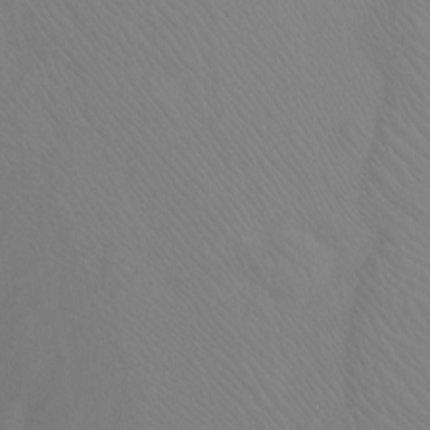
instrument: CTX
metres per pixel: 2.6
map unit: Ht
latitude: -9.2943
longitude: -37.0648
